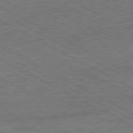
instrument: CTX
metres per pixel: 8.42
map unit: Hpe
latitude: -81.0865
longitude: 20.6329
